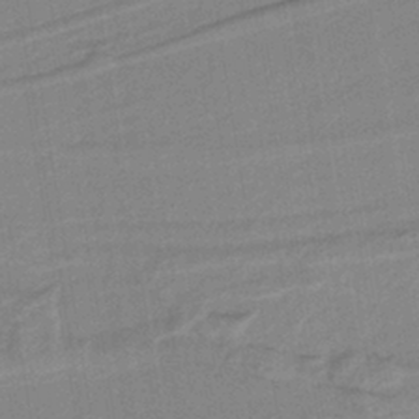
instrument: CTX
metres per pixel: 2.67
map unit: lHb
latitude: -38.6141
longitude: 54.8786
